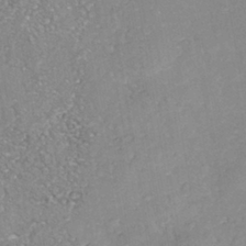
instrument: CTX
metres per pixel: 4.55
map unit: Nhe
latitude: -41.4454
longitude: -109.8016
